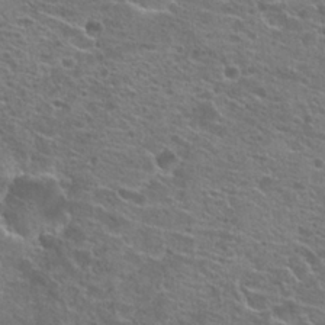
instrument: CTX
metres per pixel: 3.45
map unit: Hto
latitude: 21.4616
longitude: -41.8961
